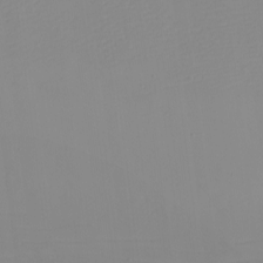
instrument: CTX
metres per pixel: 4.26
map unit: eHh
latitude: -5.2376
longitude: -83.0647
